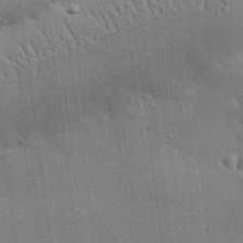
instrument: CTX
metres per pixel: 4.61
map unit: eHh
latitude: 29.3859
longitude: -82.7246
